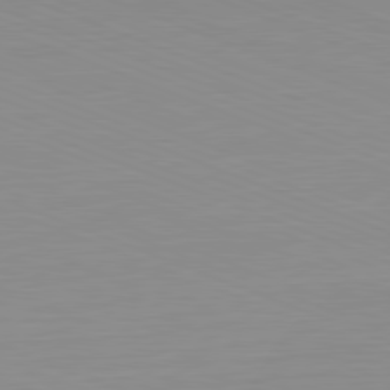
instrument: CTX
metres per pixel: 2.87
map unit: Hpe
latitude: -82.0661
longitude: 6.9163
